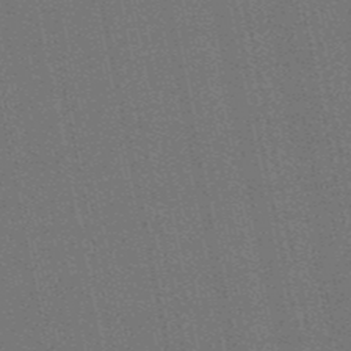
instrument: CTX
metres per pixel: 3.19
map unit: eHb
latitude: -50.5007
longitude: 79.3887
